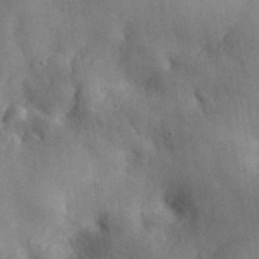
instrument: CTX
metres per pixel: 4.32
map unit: eHh
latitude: 31.1215
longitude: -73.0648
